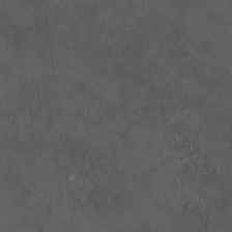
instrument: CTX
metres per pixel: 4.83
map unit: HNhu
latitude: 8.0444
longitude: 10.4440
